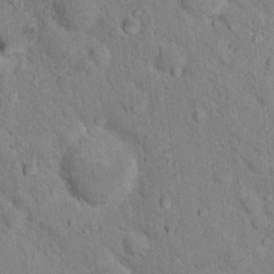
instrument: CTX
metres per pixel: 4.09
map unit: Nhu
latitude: 16.3467
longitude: -32.3656
